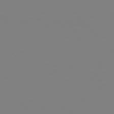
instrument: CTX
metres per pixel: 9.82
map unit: Hpe
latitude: 77.1403
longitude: -161.4615
